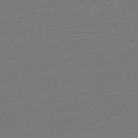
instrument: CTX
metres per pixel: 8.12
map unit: Ap
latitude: -74.5952
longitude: -68.4601
